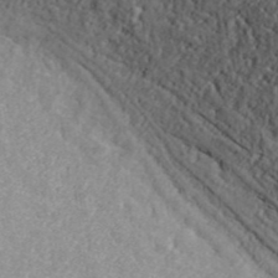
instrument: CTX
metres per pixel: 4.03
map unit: ANa
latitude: 40.3467
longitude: 21.0675
